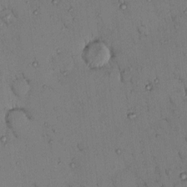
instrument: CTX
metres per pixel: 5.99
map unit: eHh
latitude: 0.2900
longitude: 16.8786
